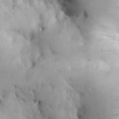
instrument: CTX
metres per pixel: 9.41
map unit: Nhu
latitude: 27.5182
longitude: -72.2145
